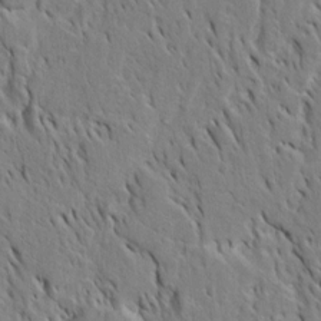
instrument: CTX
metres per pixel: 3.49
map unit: Htu
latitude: -4.3495
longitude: 151.6532
